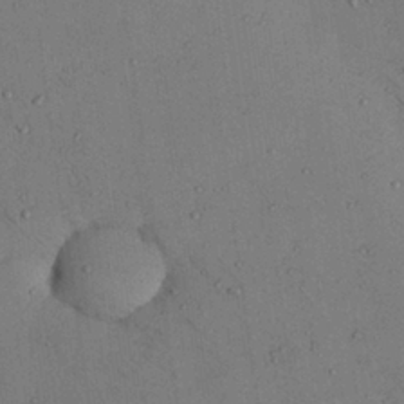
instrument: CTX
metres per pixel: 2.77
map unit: Nhu
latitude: 28.7435
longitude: -71.7449
